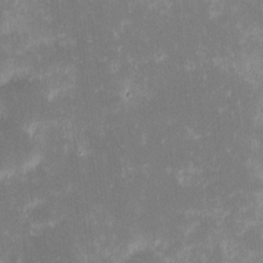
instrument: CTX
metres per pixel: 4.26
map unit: eHh
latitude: -1.5211
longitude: -84.8380
